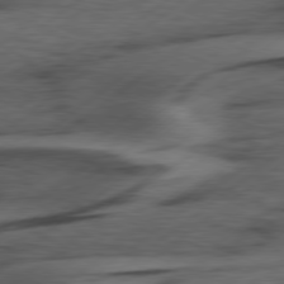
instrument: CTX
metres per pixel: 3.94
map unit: Hpe
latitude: 78.9892
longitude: -120.5735
